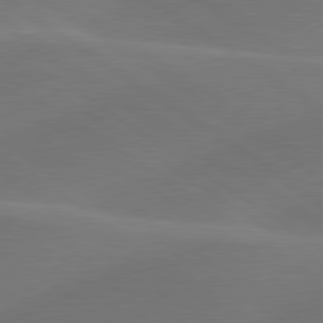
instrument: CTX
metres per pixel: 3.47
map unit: lApd
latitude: 79.9528
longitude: -90.2334
